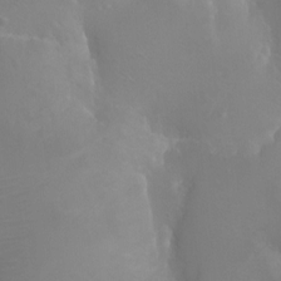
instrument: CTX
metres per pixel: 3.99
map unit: Ht
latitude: -4.4629
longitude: -24.5356
